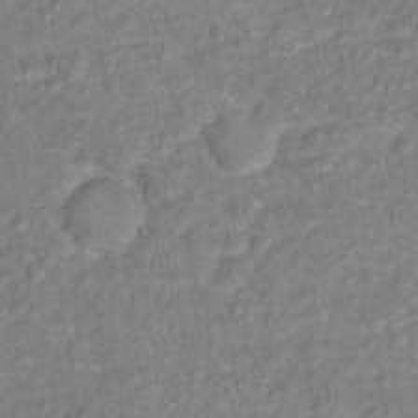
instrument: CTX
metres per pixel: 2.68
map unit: Hto
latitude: 13.9339
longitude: -37.6316
